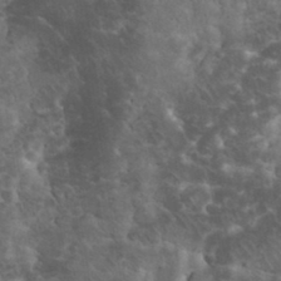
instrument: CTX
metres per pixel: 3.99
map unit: eHh
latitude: 33.8961
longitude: -65.2726
